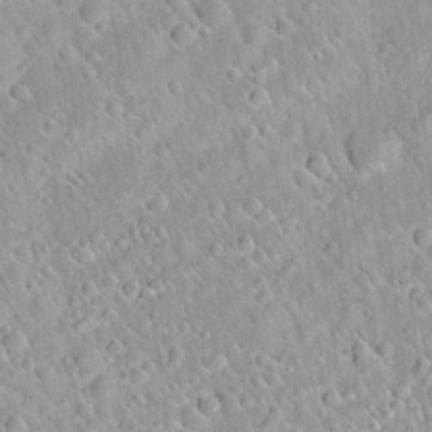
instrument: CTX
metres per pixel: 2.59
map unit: Hto
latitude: 20.6680
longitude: -52.9703
